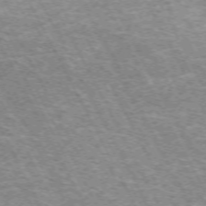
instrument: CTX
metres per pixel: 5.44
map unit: Hpe
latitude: -72.1606
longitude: 11.7100
